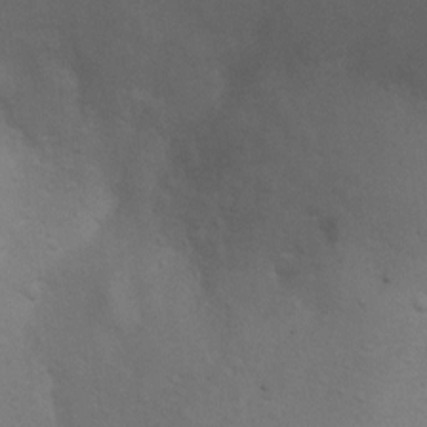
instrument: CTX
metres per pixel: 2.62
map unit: Ht
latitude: 4.8380
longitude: -28.7624
